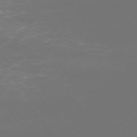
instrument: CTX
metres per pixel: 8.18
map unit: Ap
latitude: -75.4077
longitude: -76.9324
